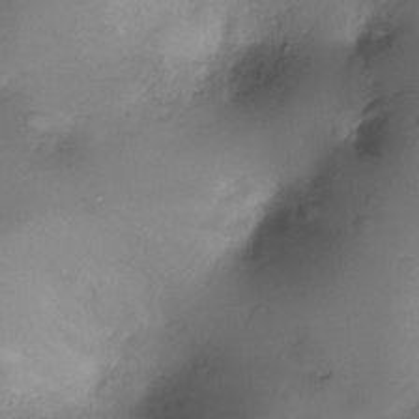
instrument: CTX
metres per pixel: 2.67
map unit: Ht
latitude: -18.6707
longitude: -44.1011
